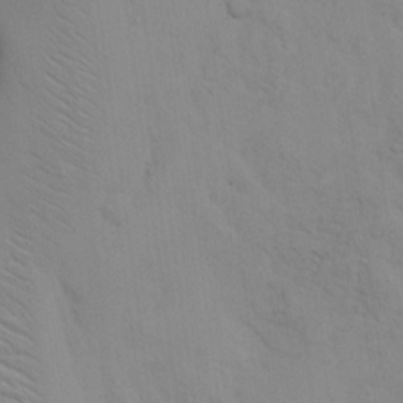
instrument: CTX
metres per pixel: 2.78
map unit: eHh
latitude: 16.9325
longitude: -62.9325
